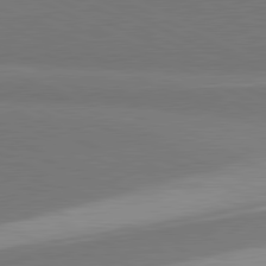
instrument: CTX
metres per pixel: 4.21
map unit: lApd
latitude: 81.2726
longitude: 157.5588
